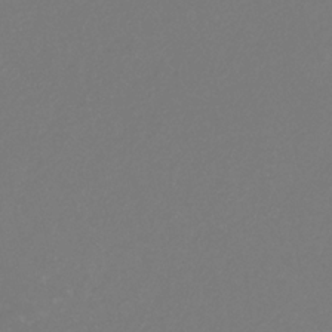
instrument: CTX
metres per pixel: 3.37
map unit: eHb
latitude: -30.7652
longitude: 66.5196
